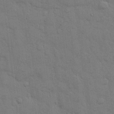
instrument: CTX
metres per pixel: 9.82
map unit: eHh
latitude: 10.8569
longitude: -67.0836
